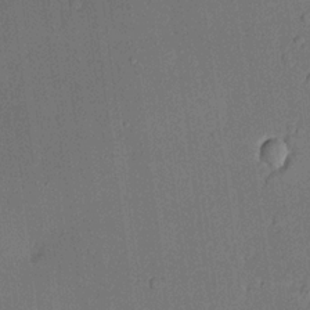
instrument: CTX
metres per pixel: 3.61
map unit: lHvf
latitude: 20.8758
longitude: 144.4251
